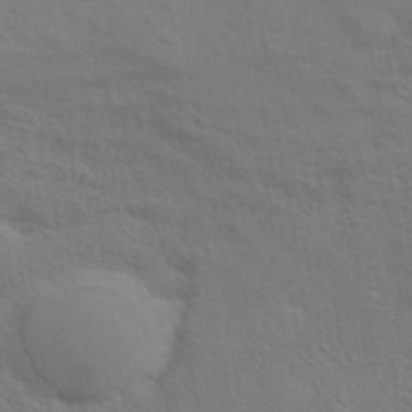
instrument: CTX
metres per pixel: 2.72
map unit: ANa
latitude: 36.0822
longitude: 13.1053
